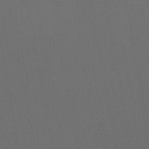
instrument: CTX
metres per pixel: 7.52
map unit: lHb
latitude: -47.9745
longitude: 68.8030
